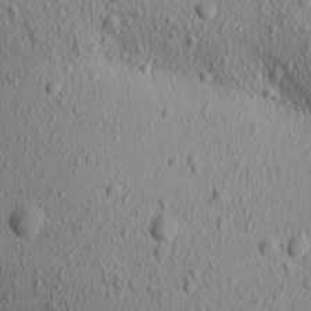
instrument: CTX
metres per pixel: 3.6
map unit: Aa
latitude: 17.3482
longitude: -147.5938
